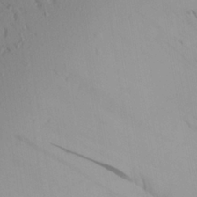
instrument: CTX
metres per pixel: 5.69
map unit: Aa
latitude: 24.0633
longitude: -131.9717
